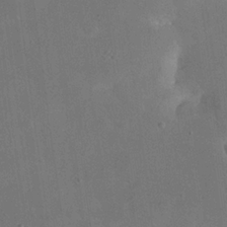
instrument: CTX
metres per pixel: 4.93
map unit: eHh
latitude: 24.1577
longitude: -65.8394
